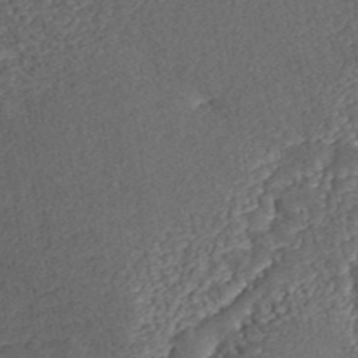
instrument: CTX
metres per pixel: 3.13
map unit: ANa
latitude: 44.4601
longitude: 37.8989
